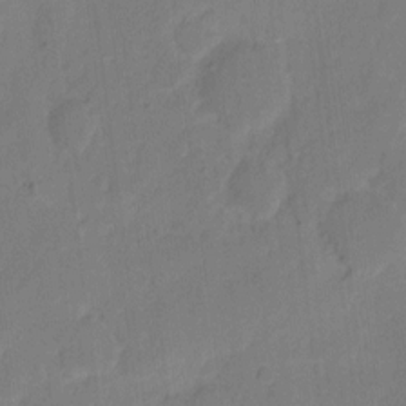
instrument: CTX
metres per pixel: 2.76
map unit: eHh
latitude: 7.5749
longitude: -65.6883
